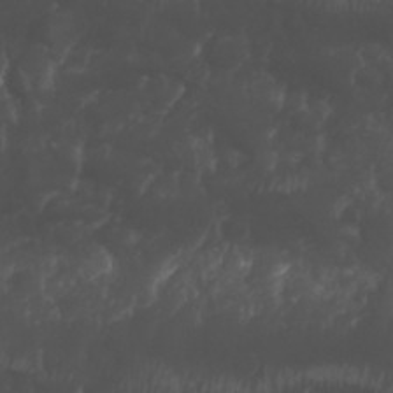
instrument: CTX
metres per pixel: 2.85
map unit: Nhu
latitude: 26.2901
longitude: -64.5168
